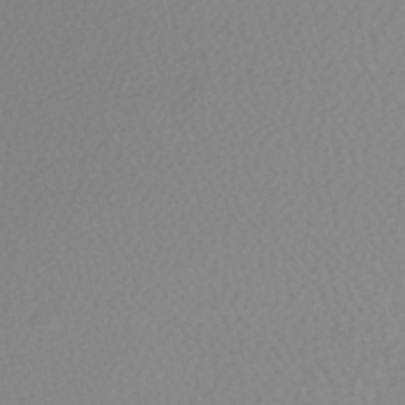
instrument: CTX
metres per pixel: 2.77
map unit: HNhu
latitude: -48.6519
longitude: 101.0486
